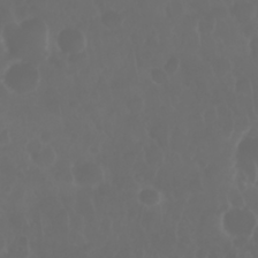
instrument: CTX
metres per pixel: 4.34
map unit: Nhu
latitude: 28.8758
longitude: -64.0444
